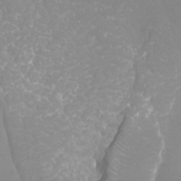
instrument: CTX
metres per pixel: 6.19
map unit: Ht
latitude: -4.2172
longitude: -26.8380
